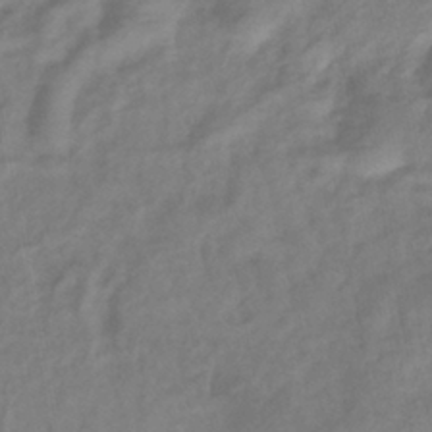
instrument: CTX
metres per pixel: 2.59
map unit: eHb
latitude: -38.3684
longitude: 76.4251
